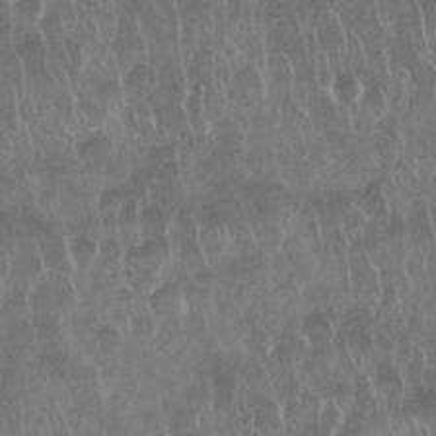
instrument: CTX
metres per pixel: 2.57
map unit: Nhu
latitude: 29.1025
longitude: -63.7450
